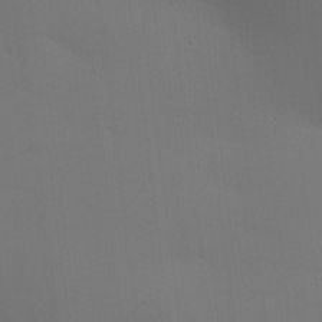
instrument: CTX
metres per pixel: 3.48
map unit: lAa
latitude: 20.8002
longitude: -138.4034
